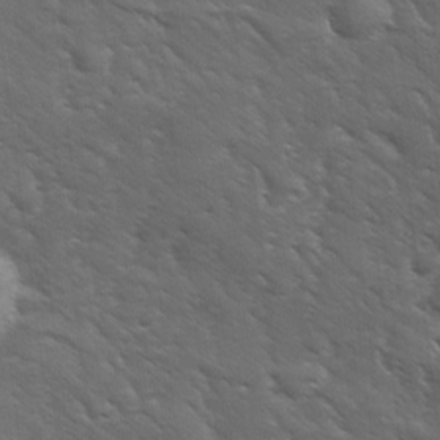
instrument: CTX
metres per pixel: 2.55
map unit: Ave
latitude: 11.1781
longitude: -103.7449
